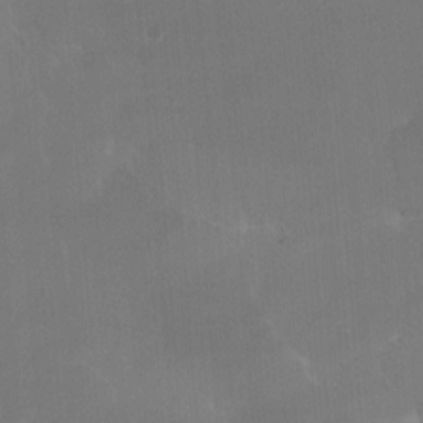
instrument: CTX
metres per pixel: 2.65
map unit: Aa
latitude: -7.6155
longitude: -78.7247
